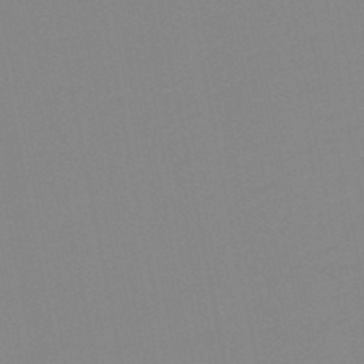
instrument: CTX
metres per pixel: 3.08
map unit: lHb
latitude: -49.2187
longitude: 80.5952
